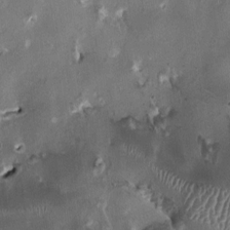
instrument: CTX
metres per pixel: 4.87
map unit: HNhu
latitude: 1.3670
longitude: -4.2900
